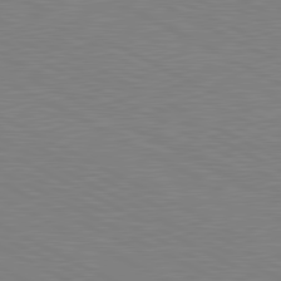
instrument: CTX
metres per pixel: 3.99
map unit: lApd
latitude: 80.9892
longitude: 150.8219
